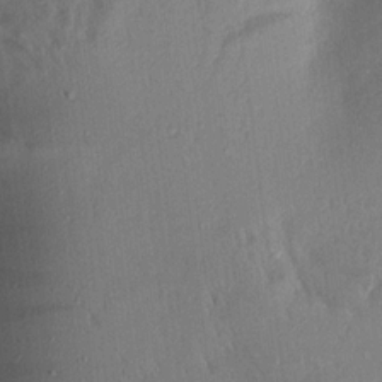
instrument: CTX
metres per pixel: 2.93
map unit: Aa
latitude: 17.9528
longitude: -148.4601
